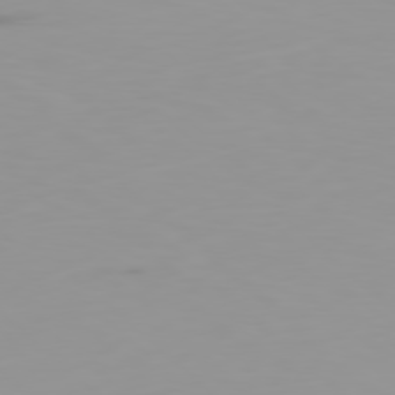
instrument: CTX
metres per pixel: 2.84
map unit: Ap
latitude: -79.2187
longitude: -69.4049
